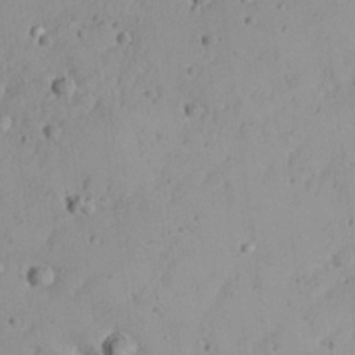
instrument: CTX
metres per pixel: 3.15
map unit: Nhu
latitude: 21.4427
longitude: -70.8947
